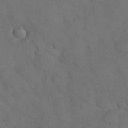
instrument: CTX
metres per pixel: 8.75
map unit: Nhu
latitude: 27.7072
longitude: -69.9150
